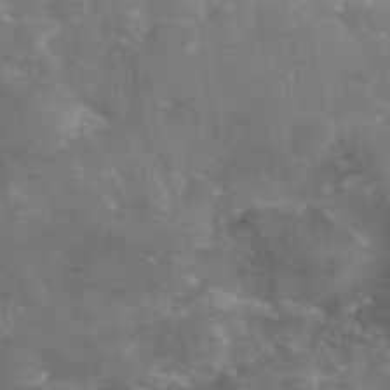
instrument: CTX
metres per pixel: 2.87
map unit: eAb
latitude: 46.1578
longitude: 120.1794
